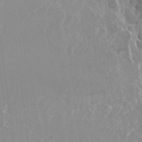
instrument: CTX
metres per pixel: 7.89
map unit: Nhu
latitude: -27.1620
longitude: -61.6505
